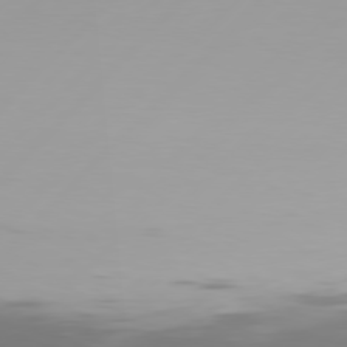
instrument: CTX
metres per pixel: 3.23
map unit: Hpe
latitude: 77.2915
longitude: -138.8380
